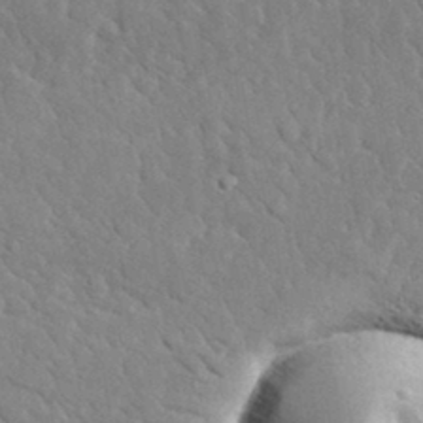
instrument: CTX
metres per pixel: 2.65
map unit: lHvf
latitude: 35.4993
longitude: -86.9325
